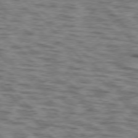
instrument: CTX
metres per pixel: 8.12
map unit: lApd
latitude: 76.3656
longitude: -70.5735
